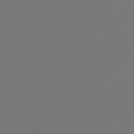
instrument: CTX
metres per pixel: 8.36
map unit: HNb
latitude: -47.3887
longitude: 56.7274
